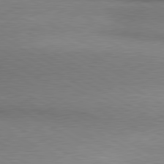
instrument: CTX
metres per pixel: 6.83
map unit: lApd
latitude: 80.3467
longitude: 165.7478
